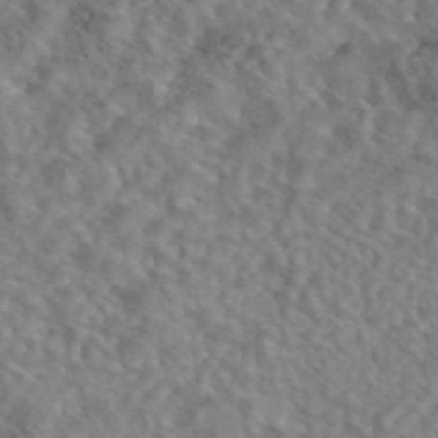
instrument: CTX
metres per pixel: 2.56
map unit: eAb
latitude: 43.4615
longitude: 108.1795
